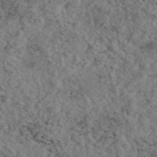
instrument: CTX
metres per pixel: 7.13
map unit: eAb
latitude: 45.5938
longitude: 113.2943
